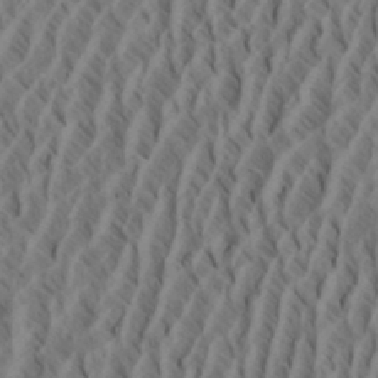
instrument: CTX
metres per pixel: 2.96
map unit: eHh
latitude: 34.6490
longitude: -137.6694
